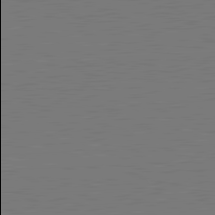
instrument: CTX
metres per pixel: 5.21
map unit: lApd
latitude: 81.6127
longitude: 150.0094
